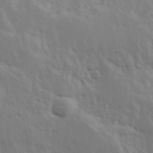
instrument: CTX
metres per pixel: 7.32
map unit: Hve
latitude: 25.0080
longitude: 145.5777
